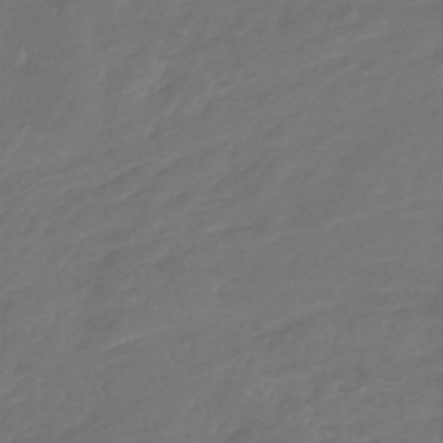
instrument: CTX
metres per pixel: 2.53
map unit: eHb
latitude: -39.3132
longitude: 76.7841
